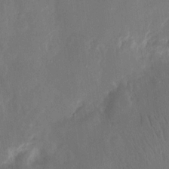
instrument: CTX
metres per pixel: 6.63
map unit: eHh
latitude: 13.3671
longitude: -72.6869
